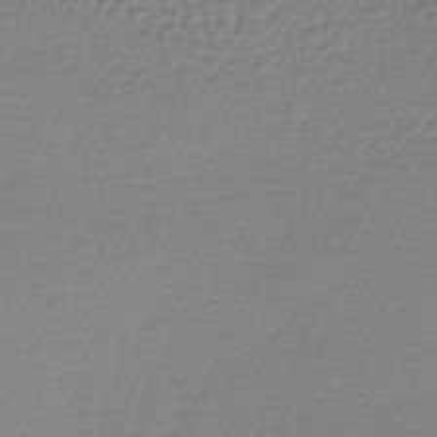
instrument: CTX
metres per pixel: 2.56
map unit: lHb
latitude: -36.9919
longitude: 61.9745
